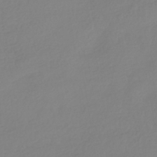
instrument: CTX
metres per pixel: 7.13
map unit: HNhu
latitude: -41.8800
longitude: 96.8219
